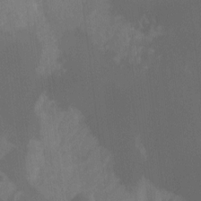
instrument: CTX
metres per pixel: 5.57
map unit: Hto
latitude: -6.5384
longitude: -49.2726
